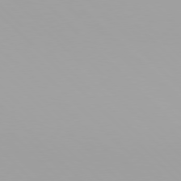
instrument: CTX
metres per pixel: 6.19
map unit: Hpe
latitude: 77.3481
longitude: -132.0255
